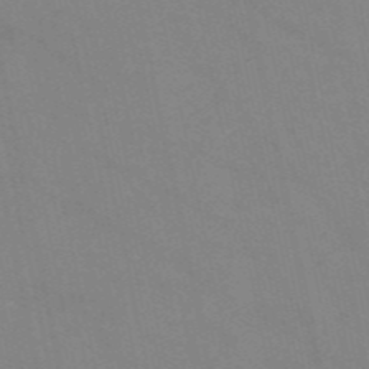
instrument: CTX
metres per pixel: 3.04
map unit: HNb
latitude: -55.0487
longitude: -38.0633
